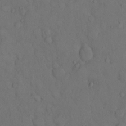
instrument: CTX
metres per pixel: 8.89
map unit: Hto
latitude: 10.9703
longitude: -61.5182
